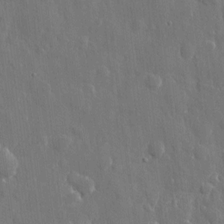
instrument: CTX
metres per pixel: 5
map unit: eHh
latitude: 10.6869
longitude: -70.5735
